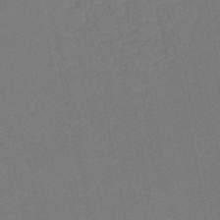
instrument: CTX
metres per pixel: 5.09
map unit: HNb
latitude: -51.6911
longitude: -40.3278
